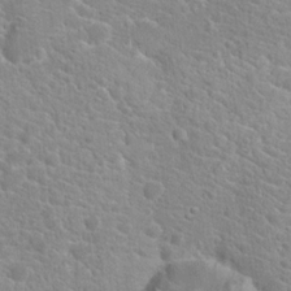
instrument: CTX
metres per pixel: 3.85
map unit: Hto
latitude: 20.2523
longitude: -39.1592
